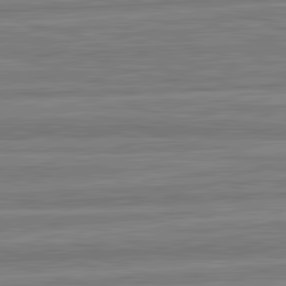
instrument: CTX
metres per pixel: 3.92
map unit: lApd
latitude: 82.8380
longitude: 178.6896
